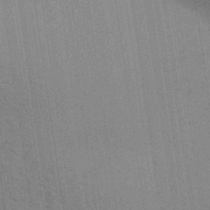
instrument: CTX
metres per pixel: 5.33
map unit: Aa
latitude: 31.3104
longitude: -139.8772
